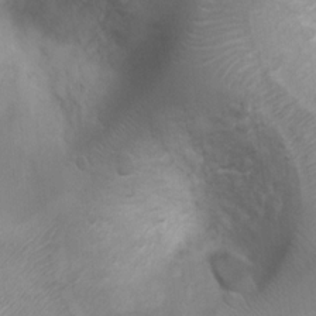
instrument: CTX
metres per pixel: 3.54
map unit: Ht
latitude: 2.8947
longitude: -28.3845
